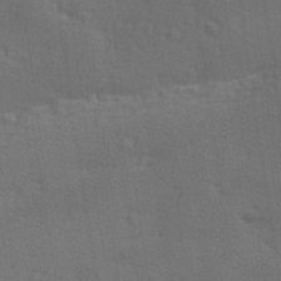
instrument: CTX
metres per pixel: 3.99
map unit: Ave
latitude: -8.0283
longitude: -120.4601
